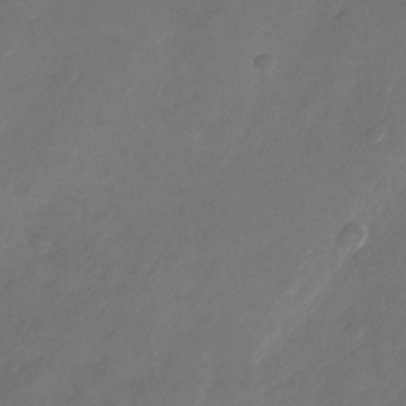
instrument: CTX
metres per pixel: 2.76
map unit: Nhu
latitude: -28.2928
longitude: -72.1578
